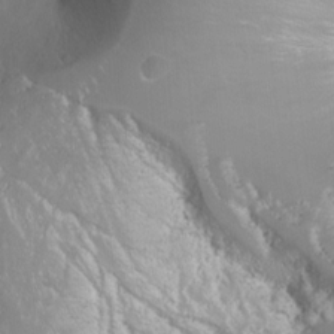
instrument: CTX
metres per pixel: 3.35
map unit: Nhu
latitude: -9.8233
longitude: -69.5938
